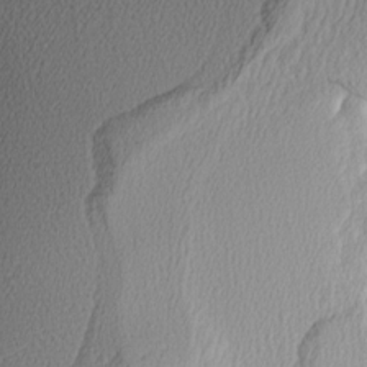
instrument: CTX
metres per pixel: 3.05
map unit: Aa
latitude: 8.4034
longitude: -141.3292
